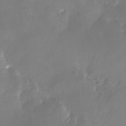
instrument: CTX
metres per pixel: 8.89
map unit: Nhu
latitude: -27.8800
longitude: -71.3859
